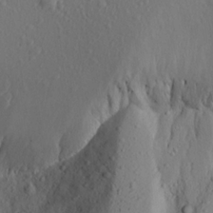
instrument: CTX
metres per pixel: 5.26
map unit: Aa
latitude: 20.9514
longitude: -145.4426
